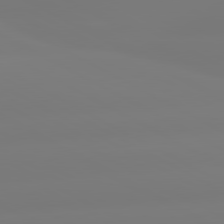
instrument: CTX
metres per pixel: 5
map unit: lApd
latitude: 80.6490
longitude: -156.2144
